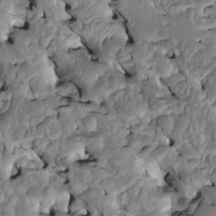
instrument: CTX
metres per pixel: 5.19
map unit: Htu
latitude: -1.2754
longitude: 148.5196
